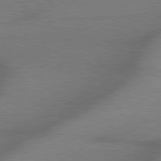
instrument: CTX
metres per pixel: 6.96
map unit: lApd
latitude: 80.1578
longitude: -118.2711
